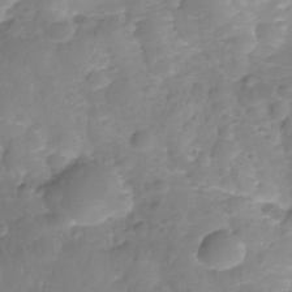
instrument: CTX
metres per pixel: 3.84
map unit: Nhe
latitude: -36.2550
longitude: -178.9703
